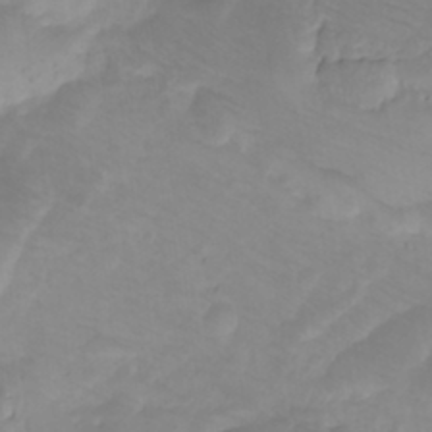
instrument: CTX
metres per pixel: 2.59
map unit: Nhu
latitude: -4.5196
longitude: -84.7057
